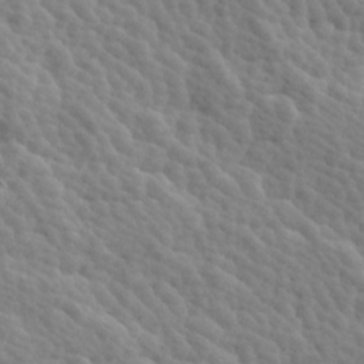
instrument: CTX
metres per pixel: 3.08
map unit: Hve
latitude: 25.7071
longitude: 145.5021
